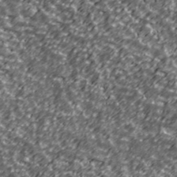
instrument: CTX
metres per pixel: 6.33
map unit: Ave
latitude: 41.3859
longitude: -113.6694
